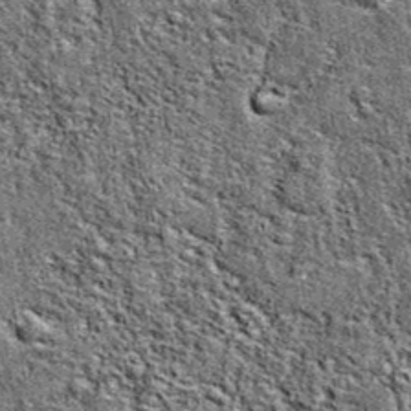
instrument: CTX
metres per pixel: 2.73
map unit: eAb
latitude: 38.6490
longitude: 105.8989
